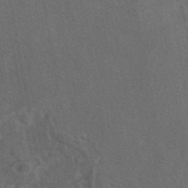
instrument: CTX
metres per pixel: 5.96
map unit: eAb
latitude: 46.6869
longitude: 108.7463
